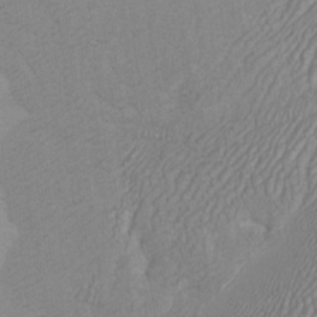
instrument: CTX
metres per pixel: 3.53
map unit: HNhu
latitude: -1.5966
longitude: 13.1809
